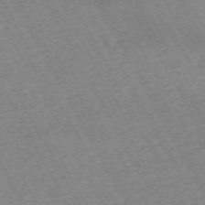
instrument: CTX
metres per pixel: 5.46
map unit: Hpe
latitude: -72.0850
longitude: 11.3321
